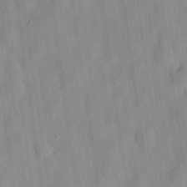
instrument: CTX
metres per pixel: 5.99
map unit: eHh
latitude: 29.2726
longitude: -74.6491
